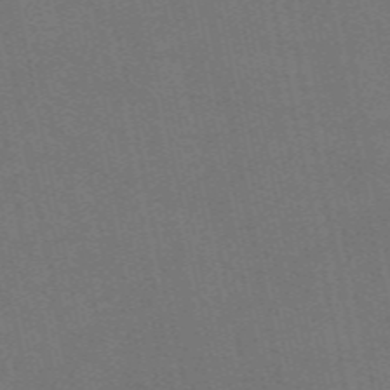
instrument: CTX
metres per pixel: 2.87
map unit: eAb
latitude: 51.4237
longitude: 108.7463
